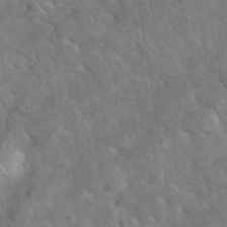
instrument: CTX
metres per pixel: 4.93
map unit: eHh
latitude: 37.8961
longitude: -65.1403
